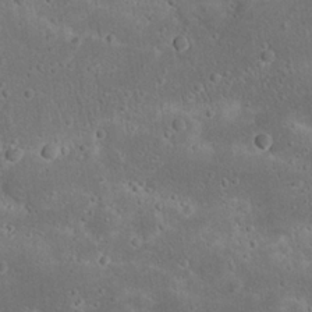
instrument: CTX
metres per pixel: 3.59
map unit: Nhu
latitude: 22.9703
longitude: -71.5182
